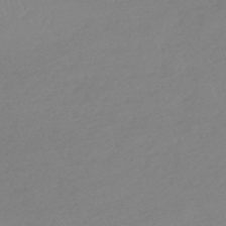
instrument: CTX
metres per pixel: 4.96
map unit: lHb
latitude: -44.4062
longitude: 71.3132
